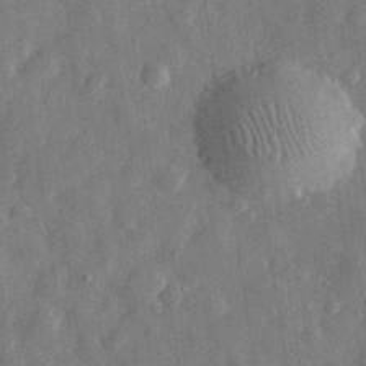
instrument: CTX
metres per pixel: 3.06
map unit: eHh
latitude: 31.1215
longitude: -75.6127
